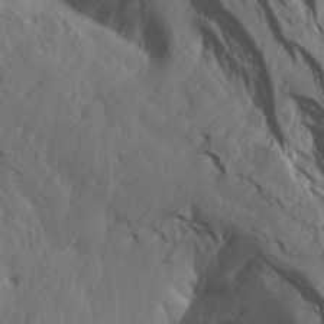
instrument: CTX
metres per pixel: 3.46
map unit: Aa
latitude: 15.0648
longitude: -143.1214
